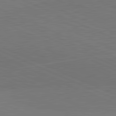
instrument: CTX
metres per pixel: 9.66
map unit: lApd
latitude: 81.8394
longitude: 148.2740
